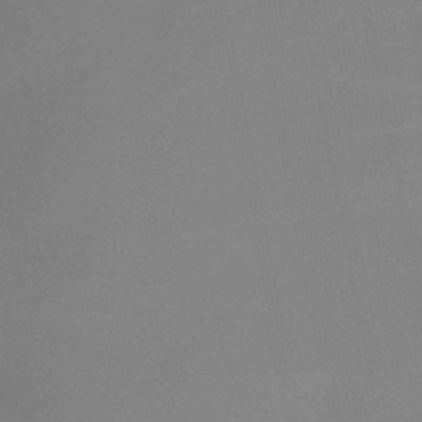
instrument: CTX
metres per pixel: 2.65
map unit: lHb
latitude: -37.5777
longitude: 74.5385
